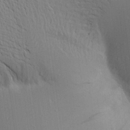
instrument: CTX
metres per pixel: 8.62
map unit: Aa
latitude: 17.5560
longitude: -149.0270
